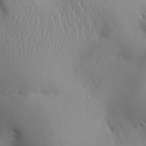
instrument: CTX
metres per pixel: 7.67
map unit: Aa
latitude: 28.4034
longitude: -133.3482
